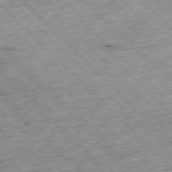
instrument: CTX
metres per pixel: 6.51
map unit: Hpe
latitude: -76.9353
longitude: -15.3104
